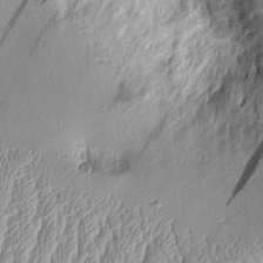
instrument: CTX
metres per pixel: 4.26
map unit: Aa
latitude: 9.3860
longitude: -128.7057
